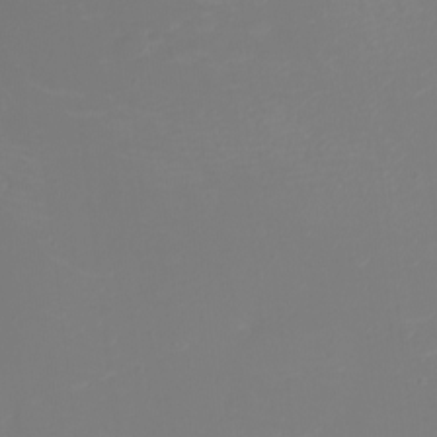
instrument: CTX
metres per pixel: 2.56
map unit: eHh
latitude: -3.0297
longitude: -75.0647
